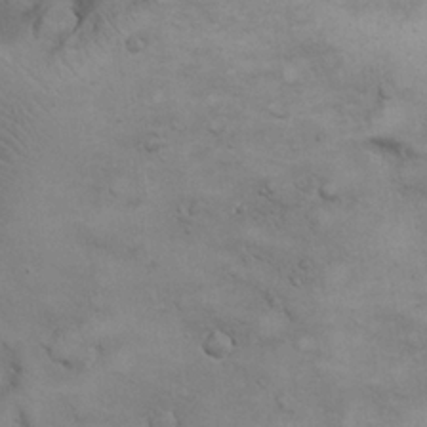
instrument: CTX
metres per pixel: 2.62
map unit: eHh
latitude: 22.3278
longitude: -59.7072
